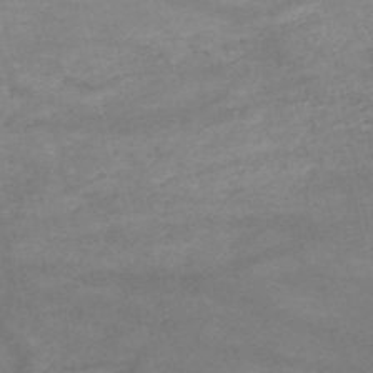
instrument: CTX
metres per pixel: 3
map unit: HNb
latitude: -53.3131
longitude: -41.7071
